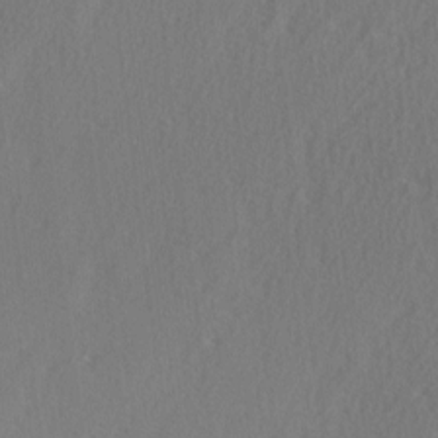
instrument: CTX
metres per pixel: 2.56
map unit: Ave
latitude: 2.9513
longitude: -111.1403
